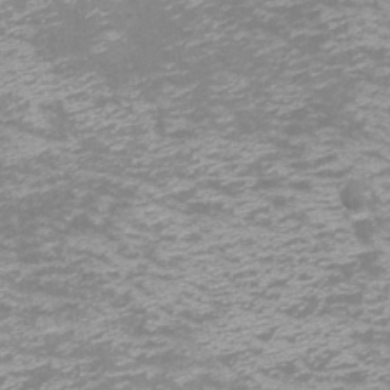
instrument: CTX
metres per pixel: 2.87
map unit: Nhu
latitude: -8.5385
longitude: -72.1578
